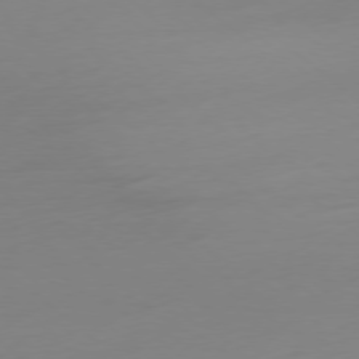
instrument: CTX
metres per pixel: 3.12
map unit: Ap
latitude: -78.2928
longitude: -66.8380
